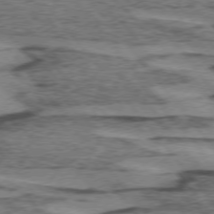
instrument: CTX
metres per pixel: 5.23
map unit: lApd
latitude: 74.6113
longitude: -77.0647
